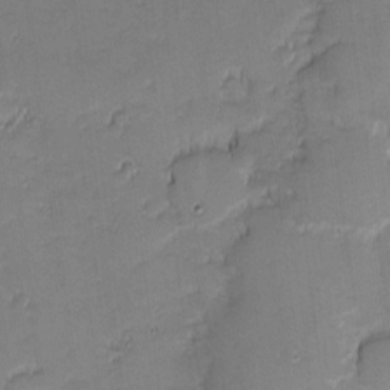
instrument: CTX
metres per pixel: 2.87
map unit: eHh
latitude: -0.9731
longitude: -83.0080
